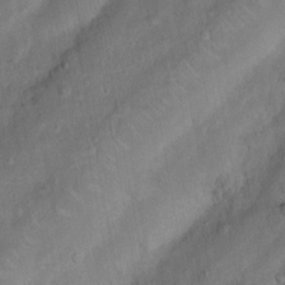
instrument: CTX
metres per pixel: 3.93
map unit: Nhu
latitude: 4.9136
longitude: -24.4412
